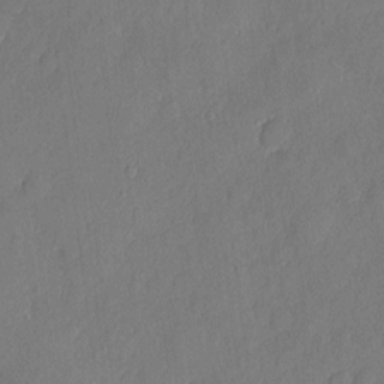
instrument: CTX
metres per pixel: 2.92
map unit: eHh
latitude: 5.6694
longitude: -74.9325
